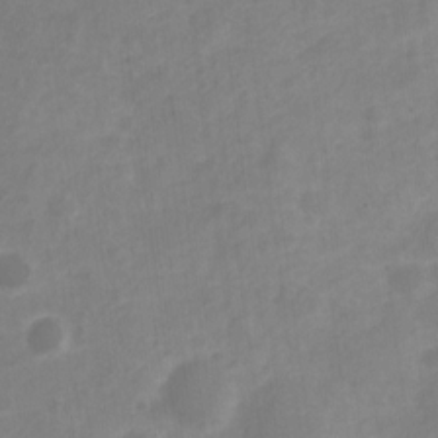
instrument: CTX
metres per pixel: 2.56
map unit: Nve
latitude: -20.6518
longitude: 107.8989
